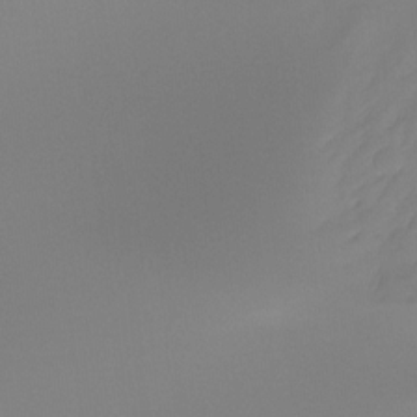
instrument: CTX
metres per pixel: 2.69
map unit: Ht
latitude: -14.8597
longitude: -50.8191
